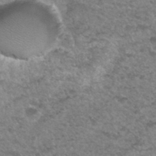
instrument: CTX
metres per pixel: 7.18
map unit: Hto
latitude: 34.2522
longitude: -49.2537
